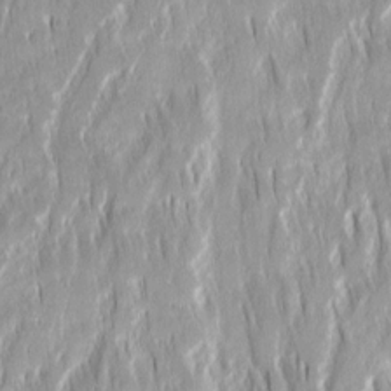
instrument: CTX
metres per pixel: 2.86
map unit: Ave
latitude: 14.9514
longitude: -134.7624
